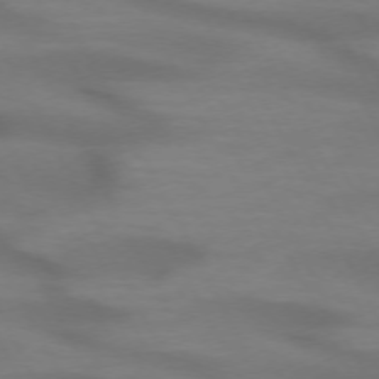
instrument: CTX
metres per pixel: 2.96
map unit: lApd
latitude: 72.2523
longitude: -49.0836
